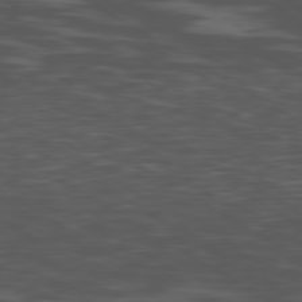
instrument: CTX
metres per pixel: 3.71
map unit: Ap
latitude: -80.1795
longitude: -102.2522
